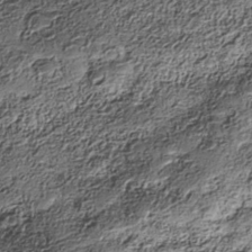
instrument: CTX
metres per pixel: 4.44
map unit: Nhe
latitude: -38.6141
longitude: -147.6694
